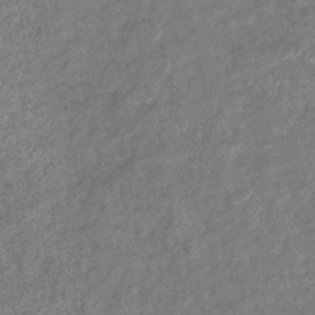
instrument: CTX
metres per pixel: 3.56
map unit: eHb
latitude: -39.7667
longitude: 78.1416
